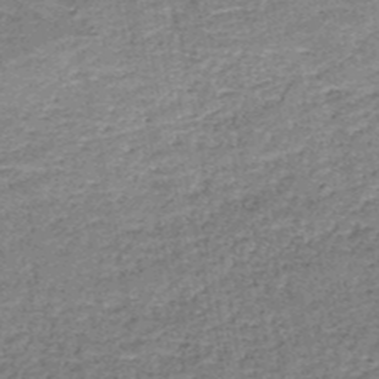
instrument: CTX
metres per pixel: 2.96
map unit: HNb
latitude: -51.5021
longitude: -49.4804
